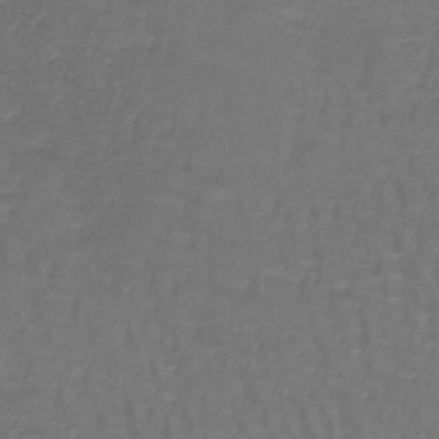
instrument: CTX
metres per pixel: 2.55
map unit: lHb
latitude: -43.2187
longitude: 57.3698
